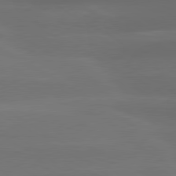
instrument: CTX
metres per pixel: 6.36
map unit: lApd
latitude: 80.6679
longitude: -138.3278
